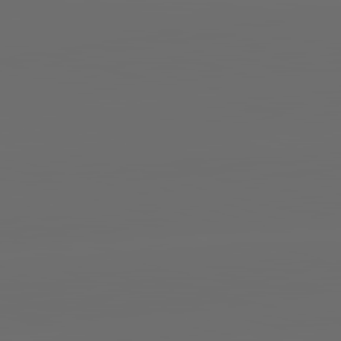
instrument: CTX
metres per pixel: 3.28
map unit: lApd
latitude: 83.8205
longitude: -130.6491
